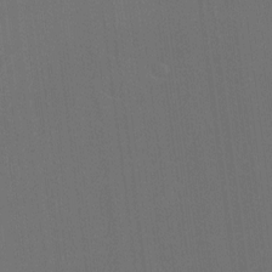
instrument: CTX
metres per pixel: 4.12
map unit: Ht
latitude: -10.5574
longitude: -38.5357
